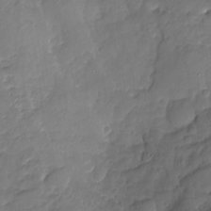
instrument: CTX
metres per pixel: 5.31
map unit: Nhu
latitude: -19.5588
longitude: -57.1781
